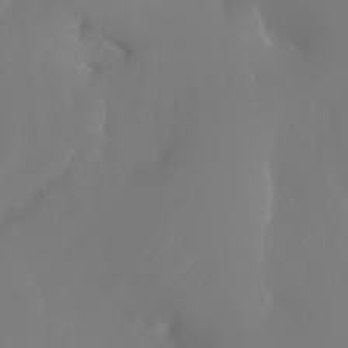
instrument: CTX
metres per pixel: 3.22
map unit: Nhu
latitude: -6.7274
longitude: -88.8947
